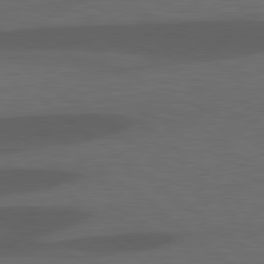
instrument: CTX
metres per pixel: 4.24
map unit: lApd
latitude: 78.2334
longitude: -55.3859
